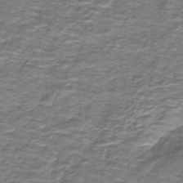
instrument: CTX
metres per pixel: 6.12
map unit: lHb
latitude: -40.9919
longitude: 56.1228
